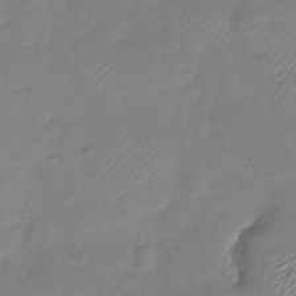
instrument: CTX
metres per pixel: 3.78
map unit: Nhu
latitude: -28.5763
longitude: -58.8947
